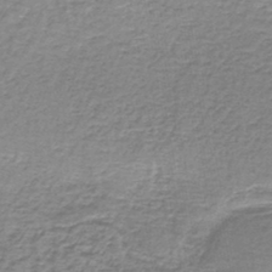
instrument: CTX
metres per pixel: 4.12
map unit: lHb
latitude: -44.3117
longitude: 57.2754
